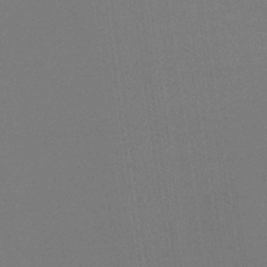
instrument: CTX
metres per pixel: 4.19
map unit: HNb
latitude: -35.4454
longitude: 54.6330
